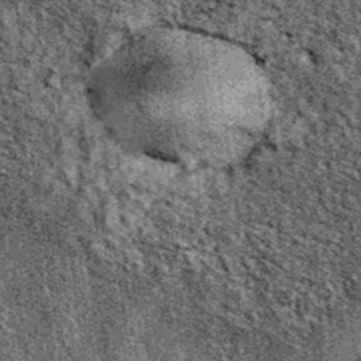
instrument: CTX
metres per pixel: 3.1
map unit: eAb
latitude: 36.8569
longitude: 107.4832
